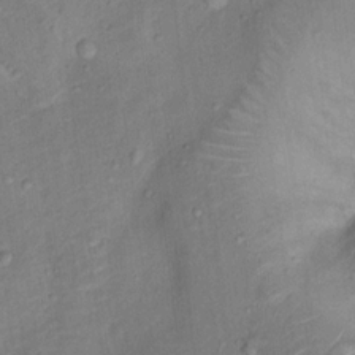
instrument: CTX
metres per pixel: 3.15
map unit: Ht
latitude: 13.2726
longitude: -40.1010
